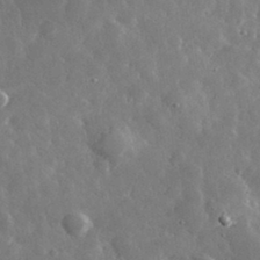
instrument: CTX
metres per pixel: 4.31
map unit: lHvf
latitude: 33.8016
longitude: -87.4237
